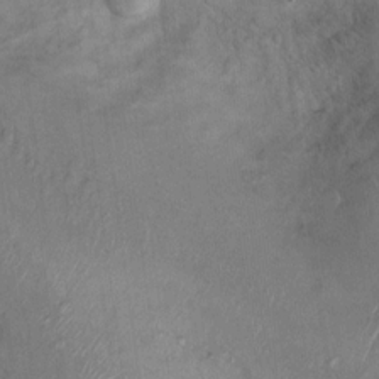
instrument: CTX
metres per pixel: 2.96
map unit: Nhu
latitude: 12.8380
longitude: -27.3671
